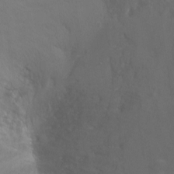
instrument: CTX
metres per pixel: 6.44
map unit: Ht
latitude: -6.5007
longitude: -35.0836
